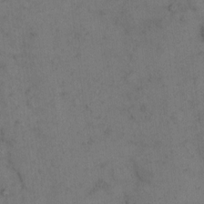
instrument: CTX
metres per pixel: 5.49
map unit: eHh
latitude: 10.8380
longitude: -63.1215
